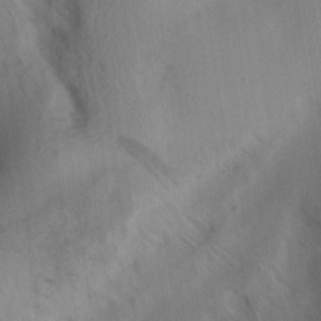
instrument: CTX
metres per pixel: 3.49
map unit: lAa
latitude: 17.6316
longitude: -138.4412
